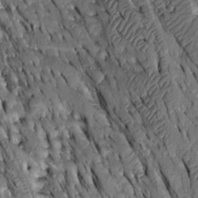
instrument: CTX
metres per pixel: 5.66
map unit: Htu
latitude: -2.7274
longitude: 150.7841
